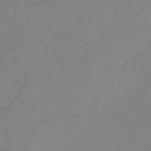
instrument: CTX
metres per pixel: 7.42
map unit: lHb
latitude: -41.8800
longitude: 74.7464
